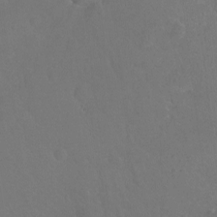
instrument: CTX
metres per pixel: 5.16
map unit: Hto
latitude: -3.3887
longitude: -34.7813
